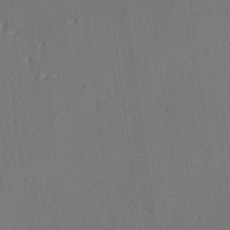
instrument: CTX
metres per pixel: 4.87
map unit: lAvf
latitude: 28.0633
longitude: -109.1592
